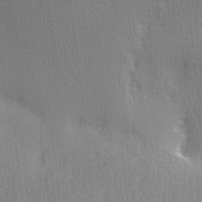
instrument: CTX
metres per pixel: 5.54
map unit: Ave
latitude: 3.0836
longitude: -111.4427
